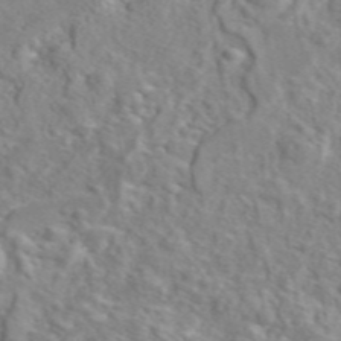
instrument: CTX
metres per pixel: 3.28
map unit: eAb
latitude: 45.9528
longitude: 110.7463
